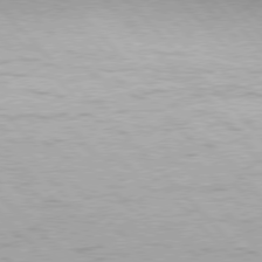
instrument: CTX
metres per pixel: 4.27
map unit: Hpe
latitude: 76.7057
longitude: -165.1403
